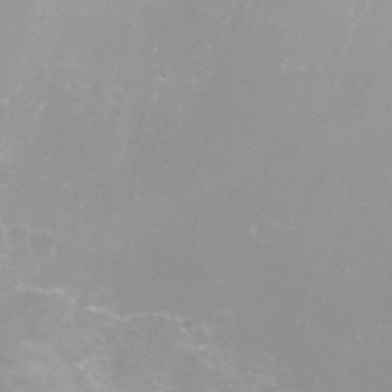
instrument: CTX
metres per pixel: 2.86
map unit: Nhu
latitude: -8.2928
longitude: -73.8394
